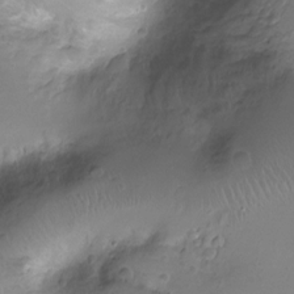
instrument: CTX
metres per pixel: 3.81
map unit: Nhu
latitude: -14.8786
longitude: -26.2145
